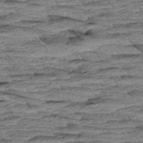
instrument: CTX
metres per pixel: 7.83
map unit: Aa
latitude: 8.2523
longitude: -137.4238
